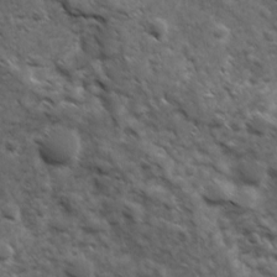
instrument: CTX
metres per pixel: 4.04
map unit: Ave
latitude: 17.3293
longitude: -132.4034
